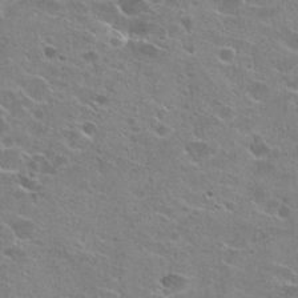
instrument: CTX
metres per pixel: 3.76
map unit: Hto
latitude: 23.7261
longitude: -42.5168
